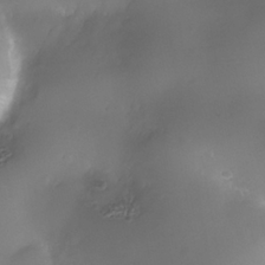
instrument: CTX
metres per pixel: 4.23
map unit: Nhe
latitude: -36.0661
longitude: -130.7625
